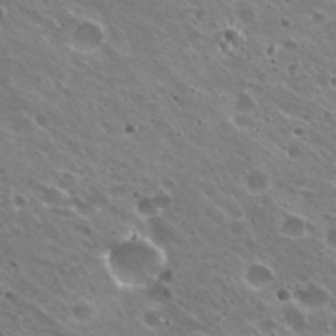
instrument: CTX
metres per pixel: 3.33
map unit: Hto
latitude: 31.4427
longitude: -43.2159
